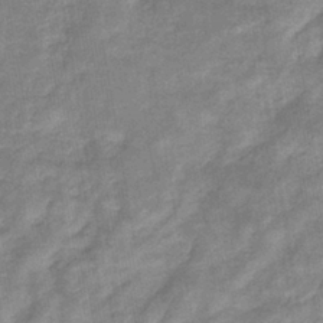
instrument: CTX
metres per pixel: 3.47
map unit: eHb
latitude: -35.2187
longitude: 74.6141
